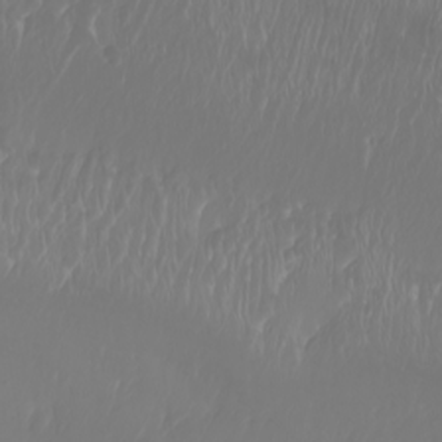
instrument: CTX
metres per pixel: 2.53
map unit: Nhu
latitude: -8.3117
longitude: -80.6490
